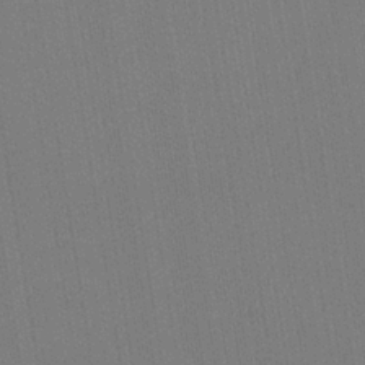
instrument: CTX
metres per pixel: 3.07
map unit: HNb
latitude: -33.5022
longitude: 54.5952
